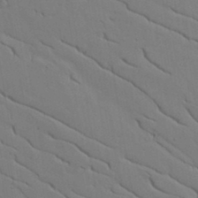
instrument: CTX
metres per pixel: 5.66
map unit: lAvf
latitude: 16.1389
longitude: -125.6882
